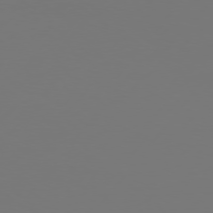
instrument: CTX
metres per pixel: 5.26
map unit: Hpe
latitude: 75.5938
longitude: -129.5560
